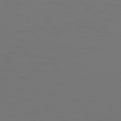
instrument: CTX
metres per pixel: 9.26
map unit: Hpe
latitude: 77.0269
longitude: -135.4237
